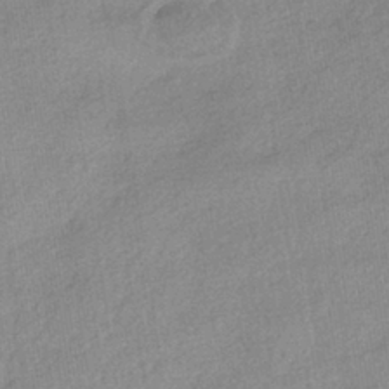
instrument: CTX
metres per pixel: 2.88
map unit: HNhu
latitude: -40.5763
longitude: 96.1606
